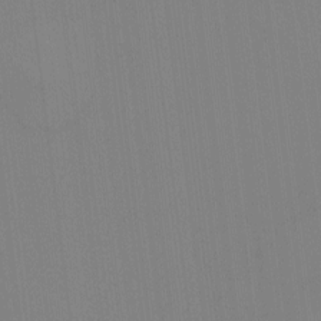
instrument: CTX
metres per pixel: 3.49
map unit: HNhu
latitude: -1.2565
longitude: -6.7813
